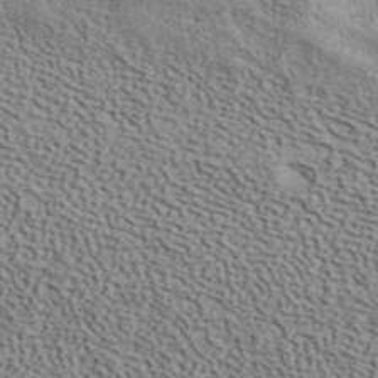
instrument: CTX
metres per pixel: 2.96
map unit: ANa
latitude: 41.8772
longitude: 49.2376
